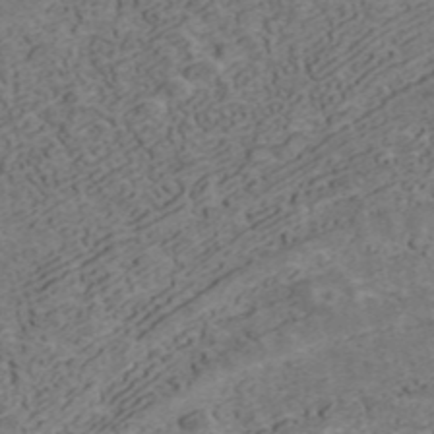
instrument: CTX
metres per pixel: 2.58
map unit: ANa
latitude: 42.4412
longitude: 30.5573
